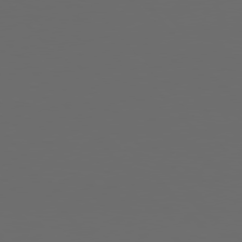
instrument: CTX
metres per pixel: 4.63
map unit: Hpe
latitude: 77.0269
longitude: -166.2522
